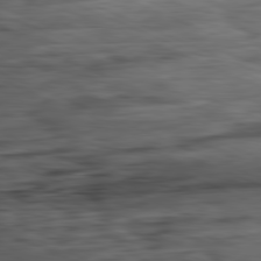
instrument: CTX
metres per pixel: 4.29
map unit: Ap
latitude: -81.4266
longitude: -81.4804
